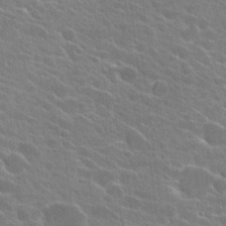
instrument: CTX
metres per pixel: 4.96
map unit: Hto
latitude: 24.8002
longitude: -40.6112
